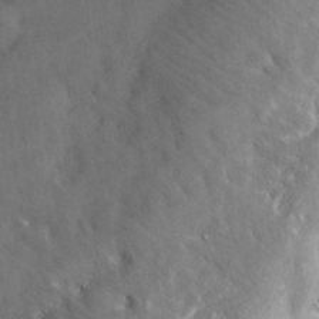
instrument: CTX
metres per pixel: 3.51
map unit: lHvf
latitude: 26.1389
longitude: 143.9367
